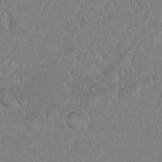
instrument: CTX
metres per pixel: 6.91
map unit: Nhu
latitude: 6.9703
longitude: -19.7638
